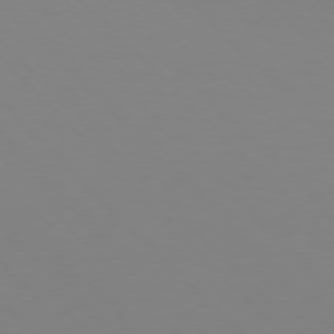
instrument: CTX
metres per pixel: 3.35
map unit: Hpe
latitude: 77.1025
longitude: -174.8002
